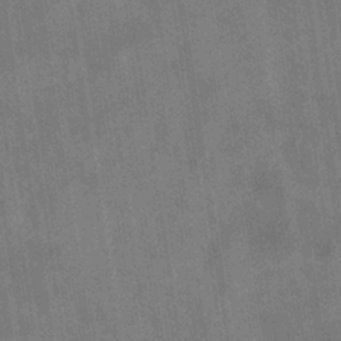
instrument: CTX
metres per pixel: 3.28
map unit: eHb
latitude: -34.9542
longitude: 73.8233
